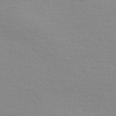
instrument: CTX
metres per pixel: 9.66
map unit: Nve
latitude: -56.6518
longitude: 60.0472
